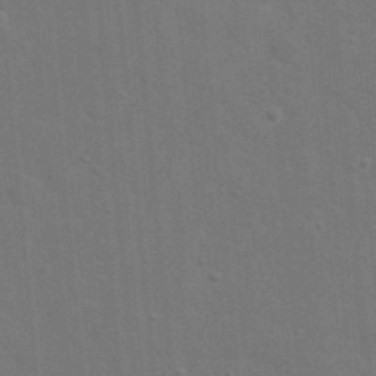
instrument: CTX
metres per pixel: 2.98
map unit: eHh
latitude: 19.8961
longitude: -63.9906
